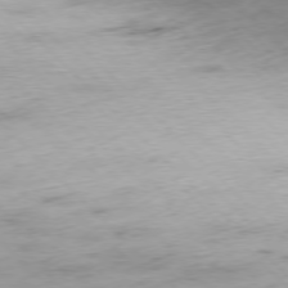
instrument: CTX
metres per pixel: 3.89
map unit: Ap
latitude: -77.2754
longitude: -61.2159
